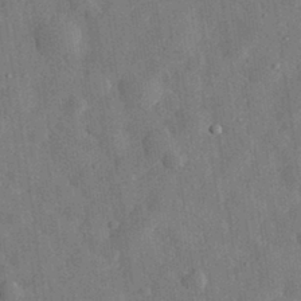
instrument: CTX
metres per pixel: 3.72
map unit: eHh
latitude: 31.5938
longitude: -77.4804
